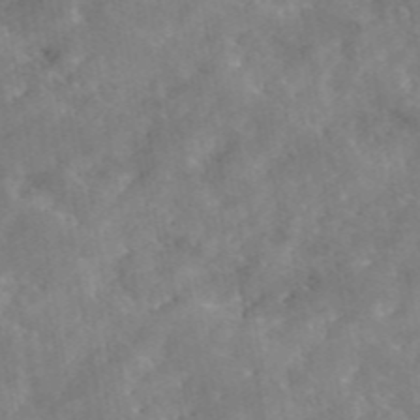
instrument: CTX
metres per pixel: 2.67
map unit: eAb
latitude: 45.7072
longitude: 126.0472
